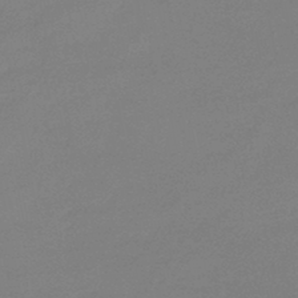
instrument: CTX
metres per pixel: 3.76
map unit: eHb
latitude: -45.6722
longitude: 86.1984
